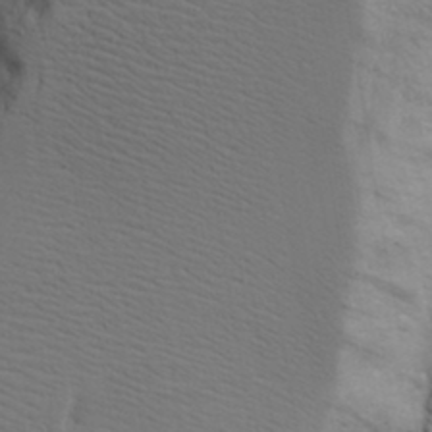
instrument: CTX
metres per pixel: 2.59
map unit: Aa
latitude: 18.0822
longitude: -125.7071
